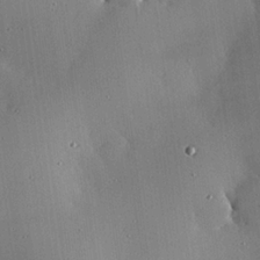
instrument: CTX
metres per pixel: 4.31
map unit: eHh
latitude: 23.9717
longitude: -90.6679
